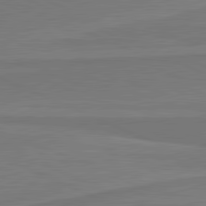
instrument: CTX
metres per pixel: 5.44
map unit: lApd
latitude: 81.6883
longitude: 169.2565
